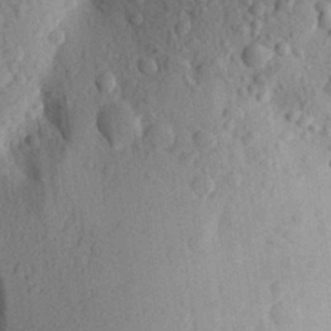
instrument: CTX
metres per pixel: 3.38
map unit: Aa
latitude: 28.1200
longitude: -148.3278
